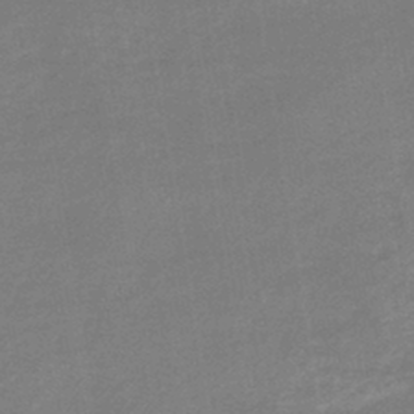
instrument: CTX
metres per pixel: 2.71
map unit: lHb
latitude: -40.6140
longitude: 71.9745
